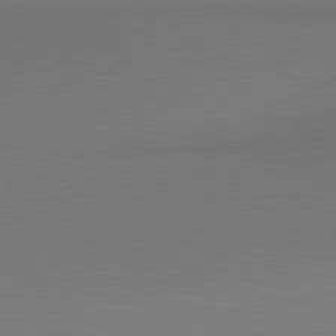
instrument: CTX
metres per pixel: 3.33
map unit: lApd
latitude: 80.4979
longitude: 154.6330
